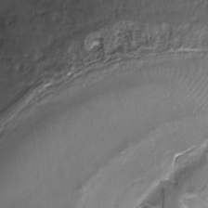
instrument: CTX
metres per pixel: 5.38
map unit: Nhu
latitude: -29.0675
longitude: -74.2145
